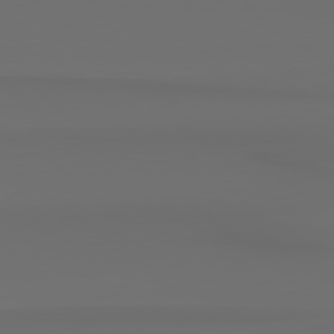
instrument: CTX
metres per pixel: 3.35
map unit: Hpe
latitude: 78.5357
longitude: -133.8961
